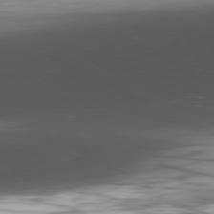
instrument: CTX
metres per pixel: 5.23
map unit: Hpe
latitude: -80.9164
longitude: 18.5763
